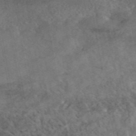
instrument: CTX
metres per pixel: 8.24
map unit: eAb
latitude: 45.2915
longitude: 124.0283
